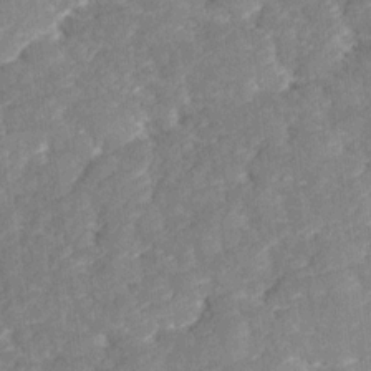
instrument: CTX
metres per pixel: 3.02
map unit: Ave
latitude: 17.4049
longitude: -135.3292
